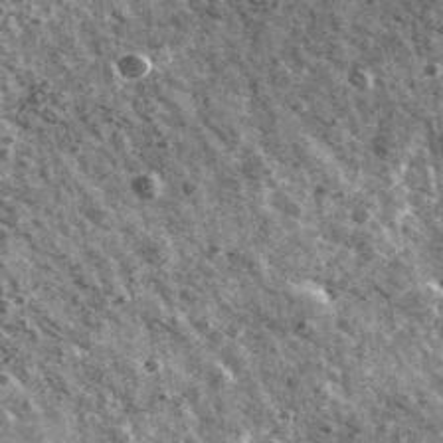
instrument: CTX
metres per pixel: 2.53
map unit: Ave
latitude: 41.1025
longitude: -107.9717
